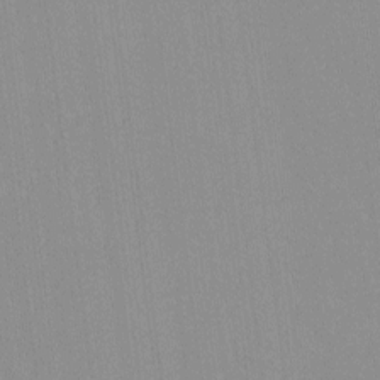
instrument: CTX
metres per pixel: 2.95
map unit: lHvf
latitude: -13.5210
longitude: -103.2915
